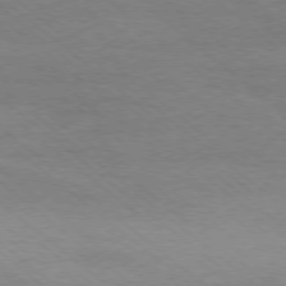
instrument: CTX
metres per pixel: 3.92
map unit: Ap
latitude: -78.4062
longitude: -93.3859
